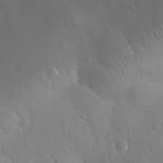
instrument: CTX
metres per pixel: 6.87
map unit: Nhu
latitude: 27.2915
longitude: -56.2711
